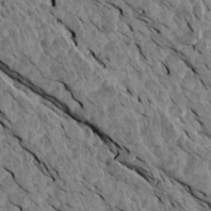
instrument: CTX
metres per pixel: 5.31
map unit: Aa
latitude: 14.7436
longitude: -141.9717
